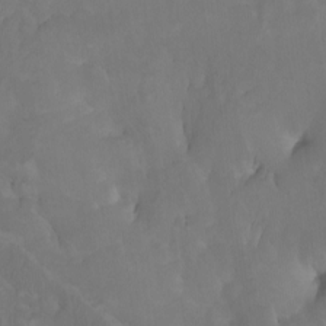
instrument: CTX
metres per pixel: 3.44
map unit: Nhu
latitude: -5.4832
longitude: -92.7435
